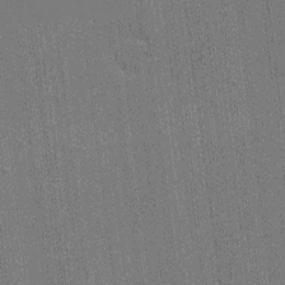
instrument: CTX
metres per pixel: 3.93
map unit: eHh
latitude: -3.9556
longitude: -79.6505
